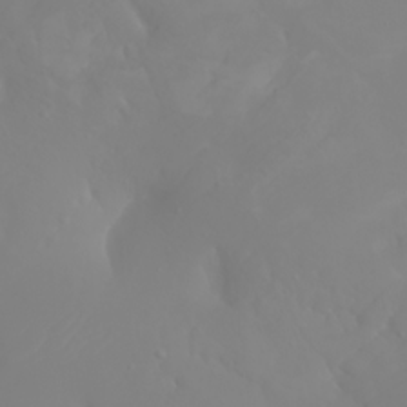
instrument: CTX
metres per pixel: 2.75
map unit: Nhu
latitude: -6.7463
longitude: -88.6113
